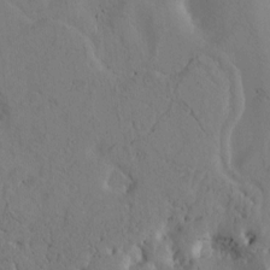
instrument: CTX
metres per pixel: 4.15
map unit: Htu
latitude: -2.5573
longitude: 169.1431
